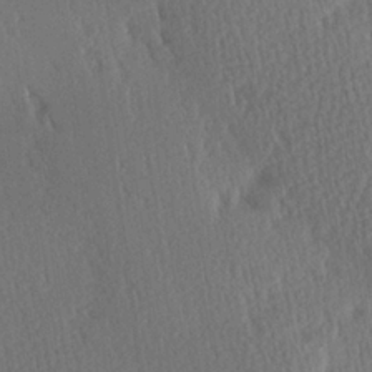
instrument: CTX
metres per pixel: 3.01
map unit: Hve
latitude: 27.1025
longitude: -93.5560
